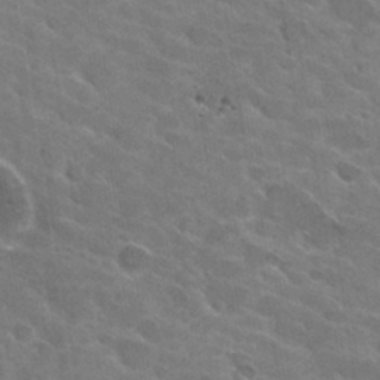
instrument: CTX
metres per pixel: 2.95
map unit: Hto
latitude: 30.6869
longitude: -45.5749
